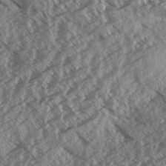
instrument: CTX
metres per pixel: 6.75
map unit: Aa
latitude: 33.1025
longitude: -140.1955
